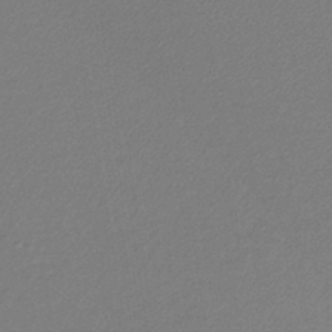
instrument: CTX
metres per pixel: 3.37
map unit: lHb
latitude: -39.2565
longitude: 61.8800
